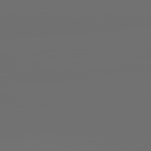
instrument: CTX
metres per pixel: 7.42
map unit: lApd
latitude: 83.5749
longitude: -131.6316
